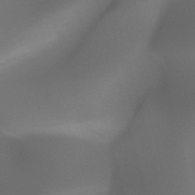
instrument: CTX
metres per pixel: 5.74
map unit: HNhu
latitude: -47.5966
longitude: 30.7274
